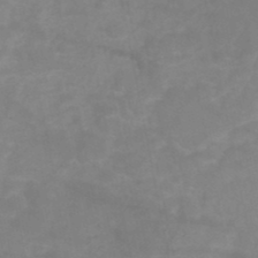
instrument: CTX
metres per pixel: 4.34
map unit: HNb
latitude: -48.4629
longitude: -38.8947
